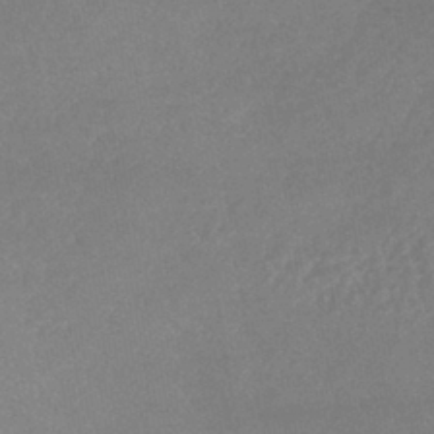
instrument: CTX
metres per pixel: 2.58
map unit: lHb
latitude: -41.8800
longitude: 73.1620
